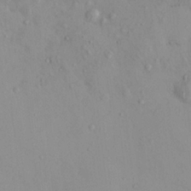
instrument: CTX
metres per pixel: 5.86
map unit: eHh
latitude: -0.4440
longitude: 17.8801
